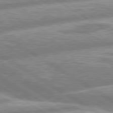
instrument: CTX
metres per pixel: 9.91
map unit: lApd
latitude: 80.4034
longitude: -164.6679
